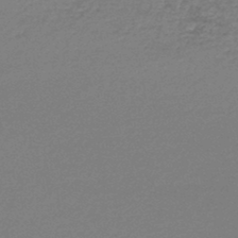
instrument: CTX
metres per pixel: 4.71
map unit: lHb
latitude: -45.6155
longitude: 63.0675
